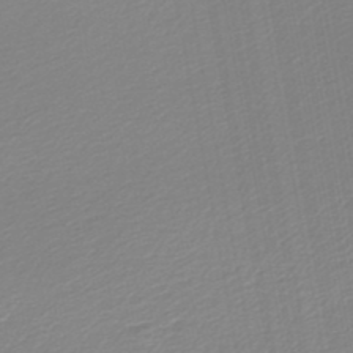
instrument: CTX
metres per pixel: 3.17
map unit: lHb
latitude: -46.8975
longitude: 67.2943
